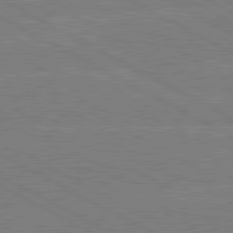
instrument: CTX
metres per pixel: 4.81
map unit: lApd
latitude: 80.6490
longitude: -127.3104
